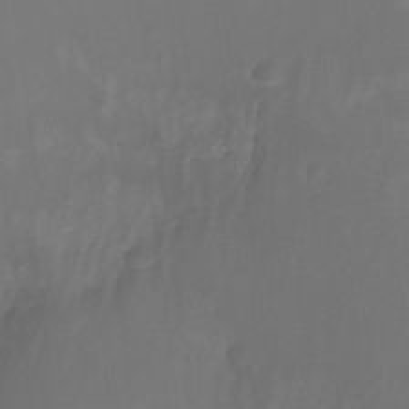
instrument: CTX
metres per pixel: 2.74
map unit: Nhu
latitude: -14.1795
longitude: -52.2523
